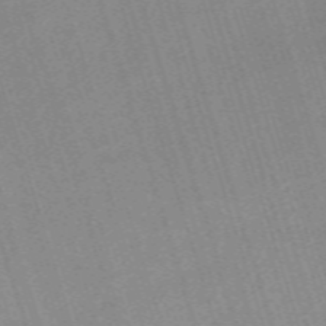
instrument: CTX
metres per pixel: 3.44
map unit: eHh
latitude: -62.7841
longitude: 51.7478
